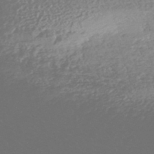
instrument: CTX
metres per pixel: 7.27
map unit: HNhu
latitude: -48.7841
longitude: 102.1795
